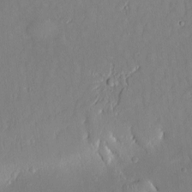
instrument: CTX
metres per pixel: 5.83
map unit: Nve
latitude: -8.6140
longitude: 172.8786
